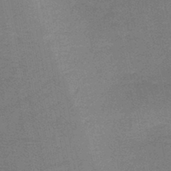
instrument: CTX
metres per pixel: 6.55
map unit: HNb
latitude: -46.8975
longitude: -39.6505
